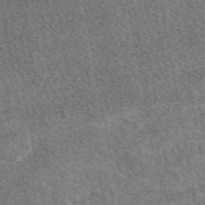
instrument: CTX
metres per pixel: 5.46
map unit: eAb
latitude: 48.6490
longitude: 117.3131
